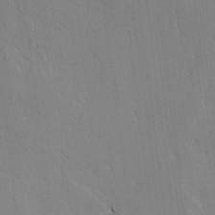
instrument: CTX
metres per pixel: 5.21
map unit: lAvf
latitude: -4.6329
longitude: -114.1388
